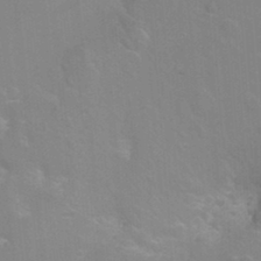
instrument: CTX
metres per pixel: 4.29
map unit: Ht
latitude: -3.3698
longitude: -26.8569
